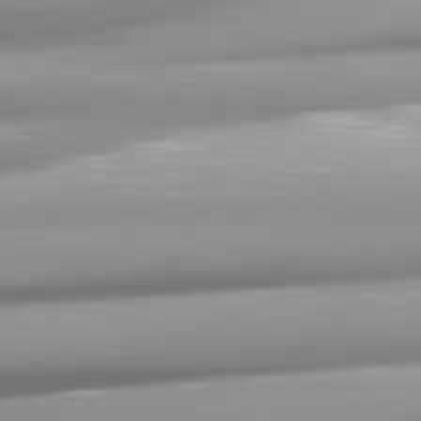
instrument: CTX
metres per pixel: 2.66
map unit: lApd
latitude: 81.8772
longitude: -146.9703
